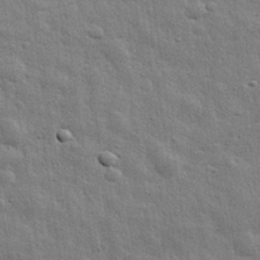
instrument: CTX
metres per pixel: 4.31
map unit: eHh
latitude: 31.9528
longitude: -78.5924
